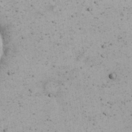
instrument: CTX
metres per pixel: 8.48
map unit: eHh
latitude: 21.9339
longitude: -65.7261
